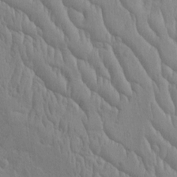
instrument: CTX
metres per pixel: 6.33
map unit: Htu
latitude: -3.5021
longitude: 156.7463
